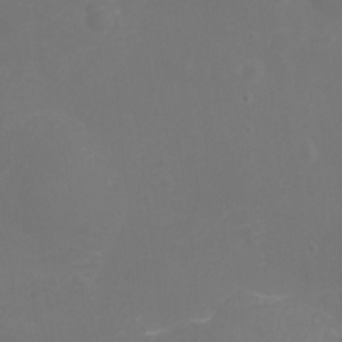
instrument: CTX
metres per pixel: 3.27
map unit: Nhu
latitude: -11.7856
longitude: -34.4601
